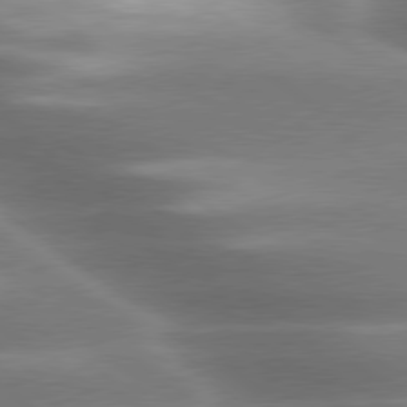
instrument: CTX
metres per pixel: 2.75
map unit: lApd
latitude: 79.8206
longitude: -118.9325
